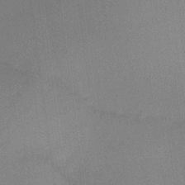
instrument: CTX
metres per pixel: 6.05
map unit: Nhu
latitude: -15.5777
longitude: -50.2144
